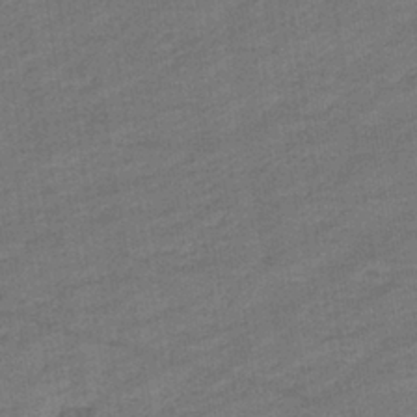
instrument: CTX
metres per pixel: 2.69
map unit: eHb
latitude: -36.6329
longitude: 77.8044
